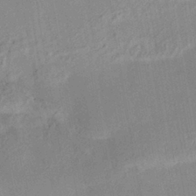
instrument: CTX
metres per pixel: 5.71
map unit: HNhu
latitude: 14.3090
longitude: 10.8975
